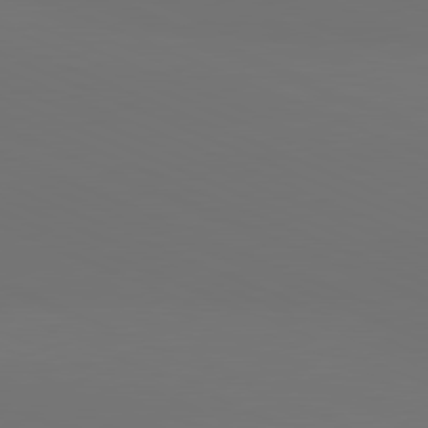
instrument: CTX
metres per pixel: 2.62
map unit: lApd
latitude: 81.5182
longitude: 146.8408
